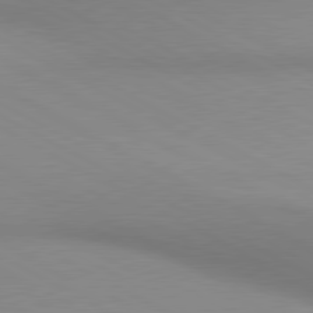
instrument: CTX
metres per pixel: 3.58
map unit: lApd
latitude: 80.5168
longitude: 134.8975
